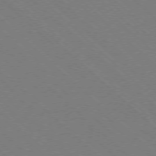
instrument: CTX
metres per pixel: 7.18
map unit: Ap
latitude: -77.5588
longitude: -65.7639
